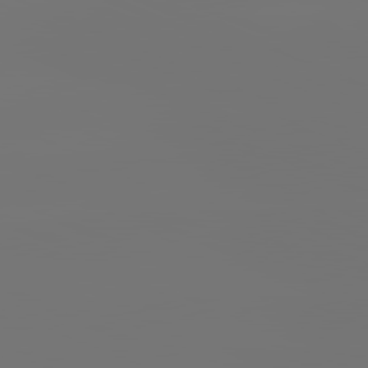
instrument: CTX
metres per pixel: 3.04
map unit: lApd
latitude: 81.6316
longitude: -153.1970
